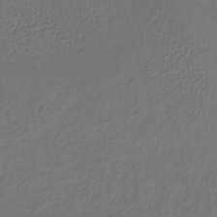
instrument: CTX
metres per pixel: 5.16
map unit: lHb
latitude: -38.8408
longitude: 71.0298
